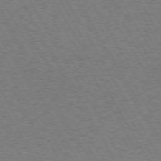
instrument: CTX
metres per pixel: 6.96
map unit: Hpe
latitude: 72.7247
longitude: -128.7057
